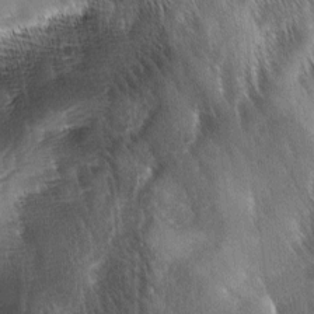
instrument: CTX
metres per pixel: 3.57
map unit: lAa
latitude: -5.7666
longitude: -127.2915
